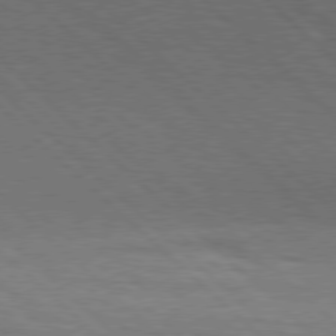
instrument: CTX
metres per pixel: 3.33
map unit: Hpe
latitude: 77.3859
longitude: -127.8961
